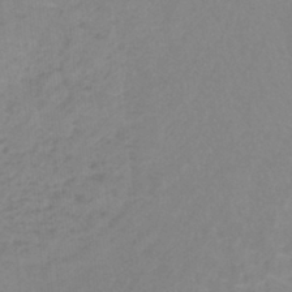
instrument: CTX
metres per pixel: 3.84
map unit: lHb
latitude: -40.7085
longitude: 65.3510
